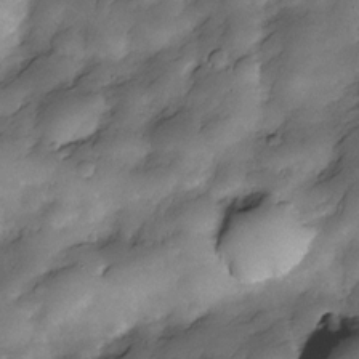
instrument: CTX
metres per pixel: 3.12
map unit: Nve
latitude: -26.9730
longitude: -148.4790
